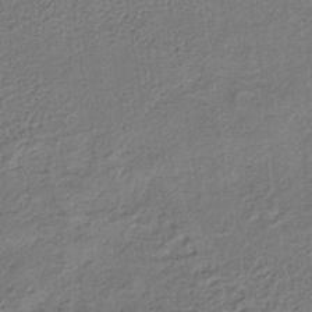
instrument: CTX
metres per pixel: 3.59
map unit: lHb
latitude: -35.6344
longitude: 62.5007
